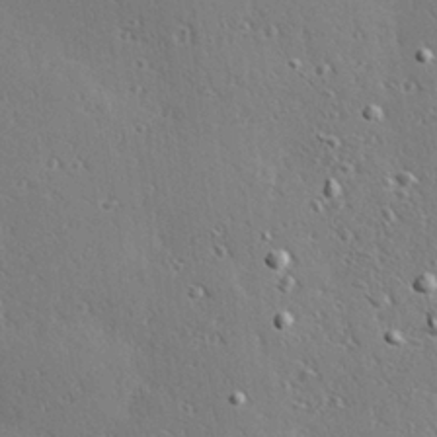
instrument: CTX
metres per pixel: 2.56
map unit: Hve
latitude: 25.4804
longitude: -91.6883
